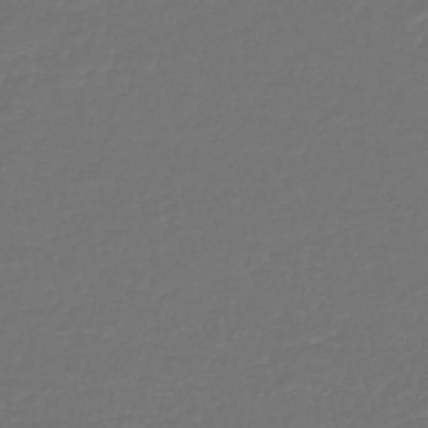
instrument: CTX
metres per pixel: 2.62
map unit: lHb
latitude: -43.2564
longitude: 60.8408
